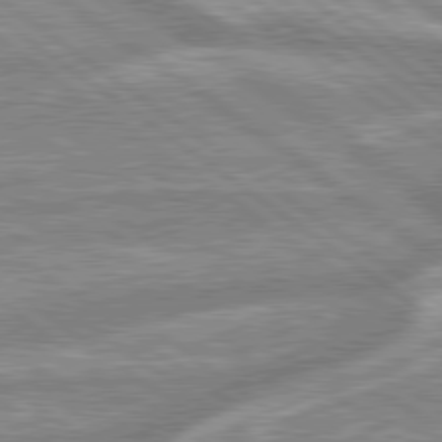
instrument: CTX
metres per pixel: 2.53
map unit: lApd
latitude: 79.4049
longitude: -168.8569
